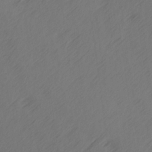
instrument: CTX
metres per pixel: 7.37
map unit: Ave
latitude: 14.2145
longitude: -105.8206
